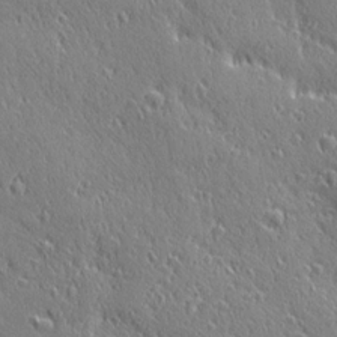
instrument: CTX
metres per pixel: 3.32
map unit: Ave
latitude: 20.9892
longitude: -136.2523
